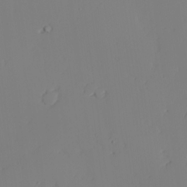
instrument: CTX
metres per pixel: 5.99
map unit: lAvf
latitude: 25.6127
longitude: -111.1025
